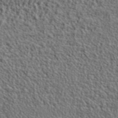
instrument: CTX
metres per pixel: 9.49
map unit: ANa
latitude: 41.5182
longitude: -87.0458
